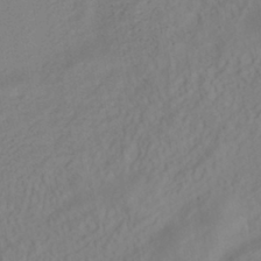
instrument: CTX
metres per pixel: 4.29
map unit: HNhu
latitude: -41.8233
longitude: 101.9178
